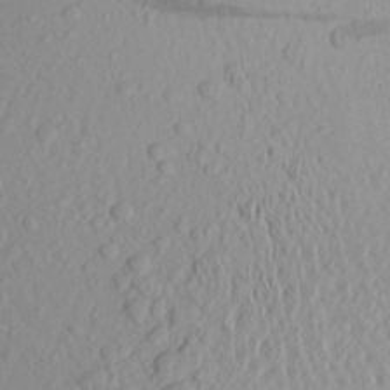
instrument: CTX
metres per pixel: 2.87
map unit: Aa
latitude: 21.5749
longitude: -146.6680
